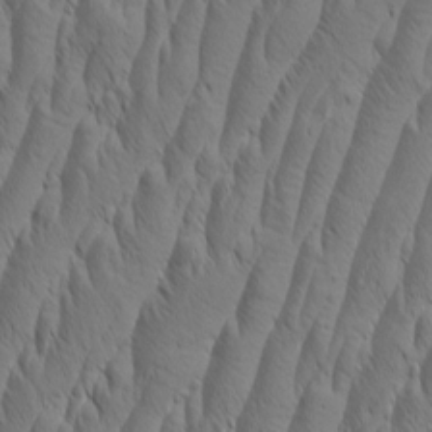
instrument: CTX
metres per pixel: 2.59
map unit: Aa
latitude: 7.6316
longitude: -130.1200
